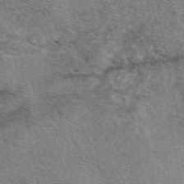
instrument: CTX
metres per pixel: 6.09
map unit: eAb
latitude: 49.6316
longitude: 113.6155
